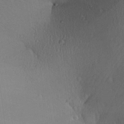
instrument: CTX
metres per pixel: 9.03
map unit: Aa
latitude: 27.1214
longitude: -136.3090
